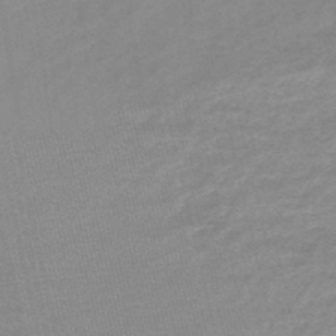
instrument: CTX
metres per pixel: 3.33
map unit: lHb
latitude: -44.9353
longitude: 67.4265
